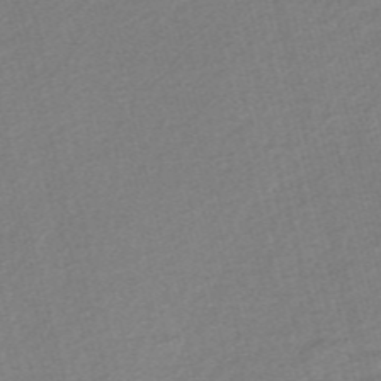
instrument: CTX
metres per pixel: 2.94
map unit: Nve
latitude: -56.3306
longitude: 60.8597
